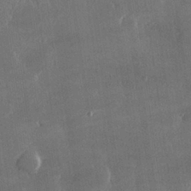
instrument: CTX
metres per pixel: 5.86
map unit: lHvf
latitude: 31.1215
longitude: -92.6301
